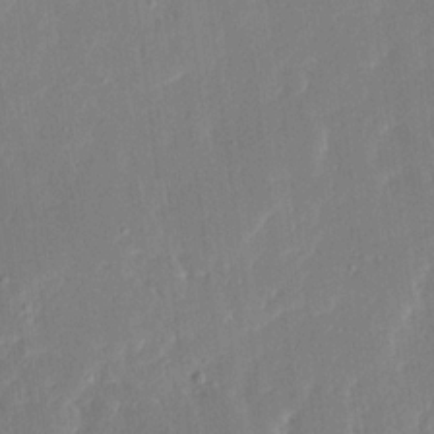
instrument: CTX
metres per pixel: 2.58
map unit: Ave
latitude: 15.9339
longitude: -139.0458
